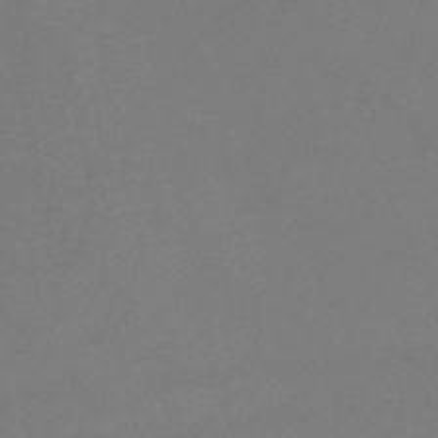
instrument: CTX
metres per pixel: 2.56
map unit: lHb
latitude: -37.8989
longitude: 73.2376
